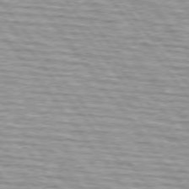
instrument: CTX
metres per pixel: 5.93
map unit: lApd
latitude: 74.7435
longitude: -76.1200
